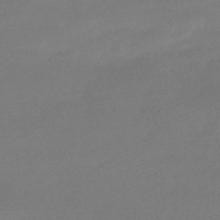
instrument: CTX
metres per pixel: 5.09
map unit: HNhu
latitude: -42.7652
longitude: 92.4629
